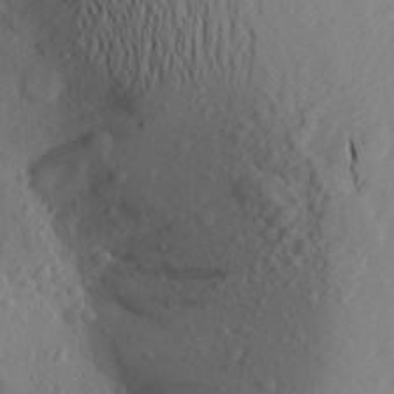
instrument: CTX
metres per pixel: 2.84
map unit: Aa
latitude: 24.8002
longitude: -147.5372
